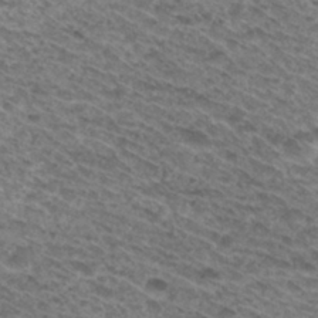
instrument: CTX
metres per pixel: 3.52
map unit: Hto
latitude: 31.1592
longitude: -46.7058
